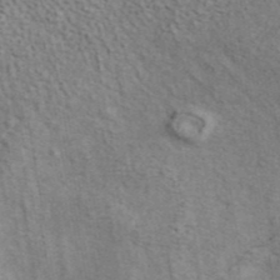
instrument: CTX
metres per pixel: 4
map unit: ANa
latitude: 41.6693
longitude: 16.4440
